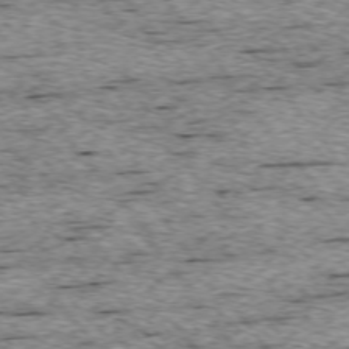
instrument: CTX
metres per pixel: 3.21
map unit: Ap
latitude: -74.9353
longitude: -87.3104
